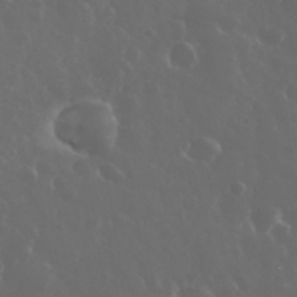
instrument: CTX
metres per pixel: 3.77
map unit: eHh
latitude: 33.9906
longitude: -59.8205
